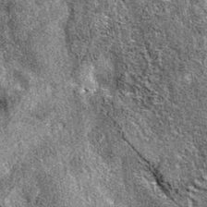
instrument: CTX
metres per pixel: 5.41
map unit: eAb
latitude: 37.3292
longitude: 105.6722
